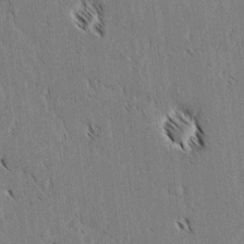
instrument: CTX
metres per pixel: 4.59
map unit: lAvf
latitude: 3.1403
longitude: -106.5357
